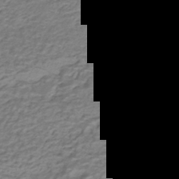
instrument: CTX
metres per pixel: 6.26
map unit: HNhu
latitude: -42.6707
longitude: 101.6154
